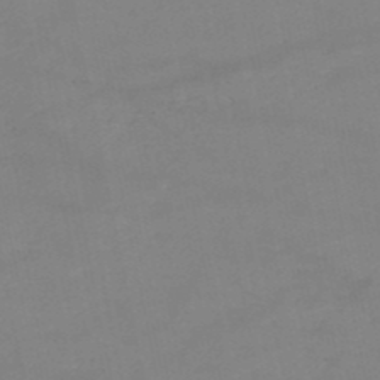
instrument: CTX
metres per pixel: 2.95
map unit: HNb
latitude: -50.4062
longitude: -40.3467
